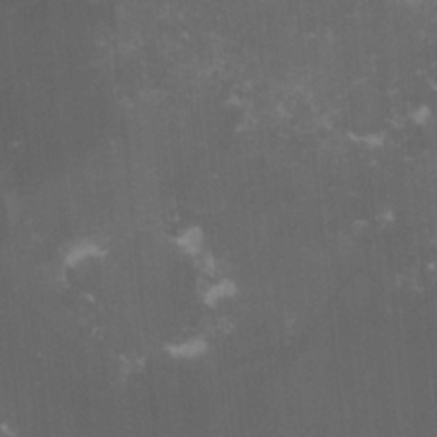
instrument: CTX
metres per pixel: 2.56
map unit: lHvf
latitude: -15.3321
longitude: -101.6694
